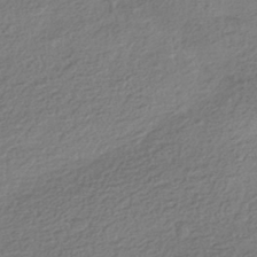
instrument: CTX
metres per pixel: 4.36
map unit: HNhu
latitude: -42.5006
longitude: 99.7855
